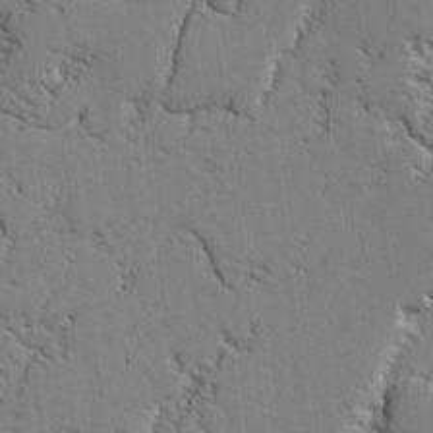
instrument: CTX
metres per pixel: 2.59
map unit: lAvf
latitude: -2.3117
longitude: -108.8380
